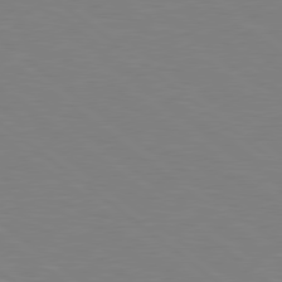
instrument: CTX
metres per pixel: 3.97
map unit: Hpe
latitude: 78.8002
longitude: -148.4601
